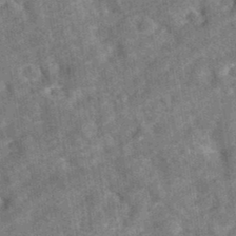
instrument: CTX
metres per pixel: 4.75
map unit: eAb
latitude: 35.3859
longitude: 115.8233
